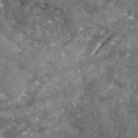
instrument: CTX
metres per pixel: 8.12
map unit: Ave
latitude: 18.7624
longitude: -130.2145
